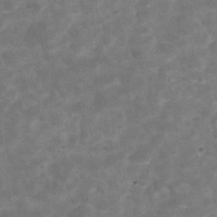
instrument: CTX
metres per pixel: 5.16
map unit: Hve
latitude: -30.2928
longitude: 92.6896
